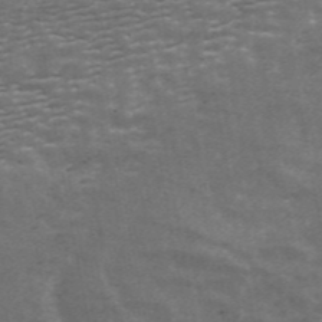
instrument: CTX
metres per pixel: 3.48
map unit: ANa
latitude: 43.8206
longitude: 46.7085
